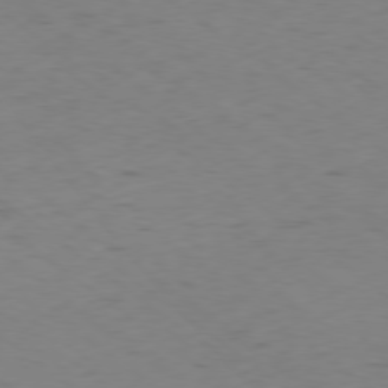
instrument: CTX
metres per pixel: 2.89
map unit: Hpe
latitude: -78.9352
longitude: 17.1243
